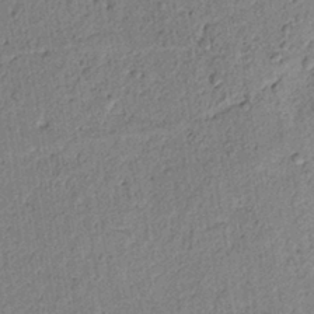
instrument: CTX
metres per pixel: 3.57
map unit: lAvf
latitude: 8.9514
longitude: 165.2565
